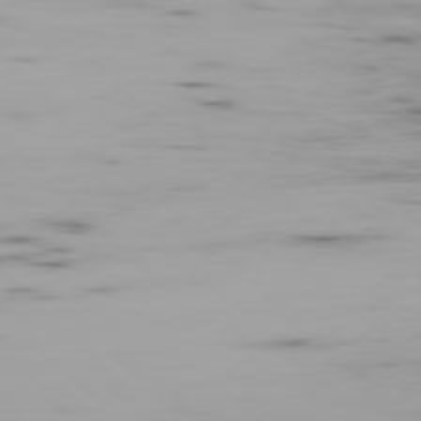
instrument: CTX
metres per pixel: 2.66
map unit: Ap
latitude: -77.8422
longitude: -65.2348
